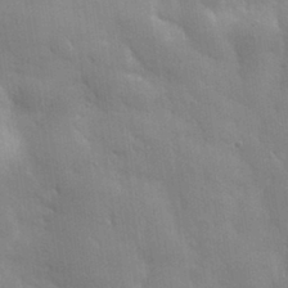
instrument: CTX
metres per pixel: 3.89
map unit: eHh
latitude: 32.1767
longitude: -70.1011
